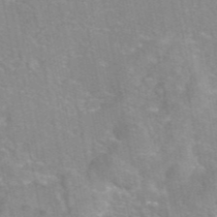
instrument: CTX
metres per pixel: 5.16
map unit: eAb
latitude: 45.6505
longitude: 105.5588
